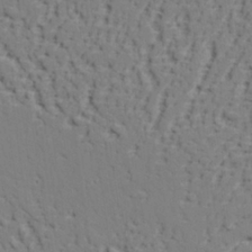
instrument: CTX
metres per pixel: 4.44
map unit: lAvf
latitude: 27.2537
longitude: -108.4979
